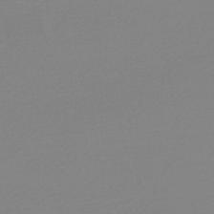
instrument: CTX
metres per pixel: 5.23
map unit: lHb
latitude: -48.5007
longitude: 65.3699
